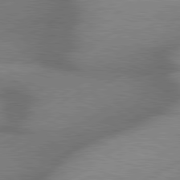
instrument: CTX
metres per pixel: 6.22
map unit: lApd
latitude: 80.0444
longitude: -118.3656
